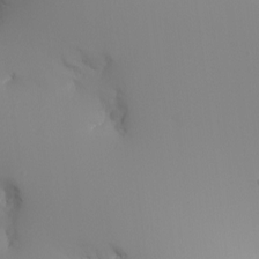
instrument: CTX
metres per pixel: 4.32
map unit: Nhu
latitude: -8.1228
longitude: -91.4426
